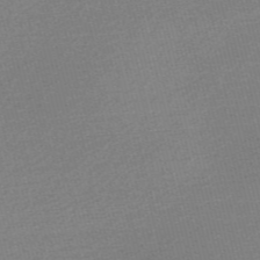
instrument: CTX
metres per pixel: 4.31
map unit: Nve
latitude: -56.9353
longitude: 61.5021
